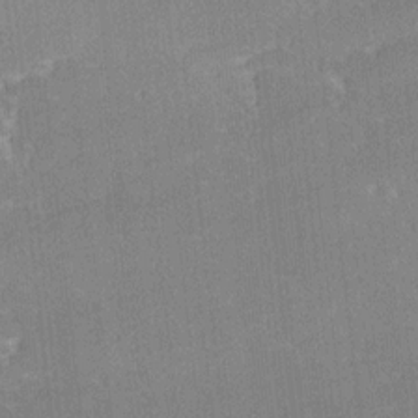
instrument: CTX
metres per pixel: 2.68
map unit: Ave
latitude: 18.2144
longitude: -137.1592
